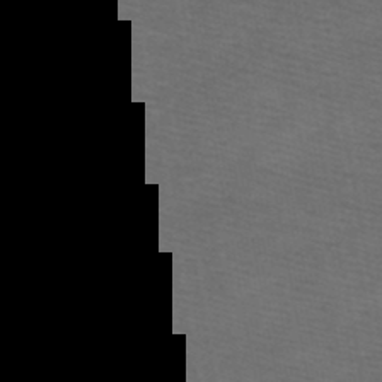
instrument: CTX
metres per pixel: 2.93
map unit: HNb
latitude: -49.0865
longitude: -41.2914
